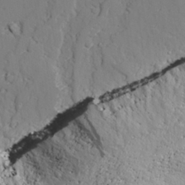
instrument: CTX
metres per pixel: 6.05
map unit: lAvf
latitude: 26.2145
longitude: -110.7813
